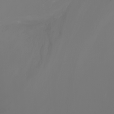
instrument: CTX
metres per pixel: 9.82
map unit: Nhu
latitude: -7.1053
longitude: -84.1011
